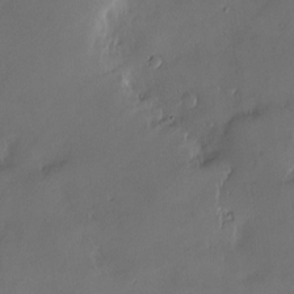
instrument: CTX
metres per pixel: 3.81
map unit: Nve
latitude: -9.7478
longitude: 173.3887
